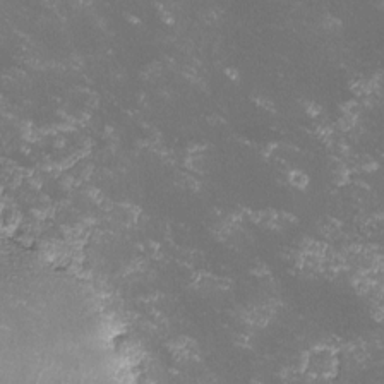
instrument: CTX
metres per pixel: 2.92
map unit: lHvf
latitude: -13.9178
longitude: -102.1389
